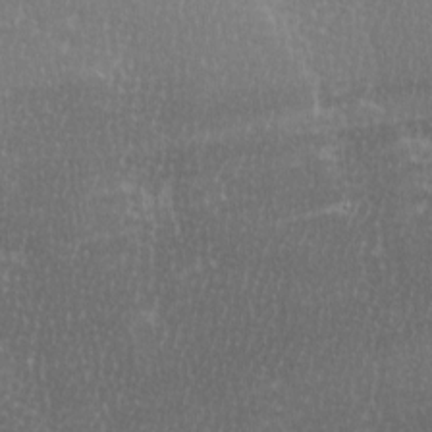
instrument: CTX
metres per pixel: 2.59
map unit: Ave
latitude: -0.1228
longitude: -114.7813
